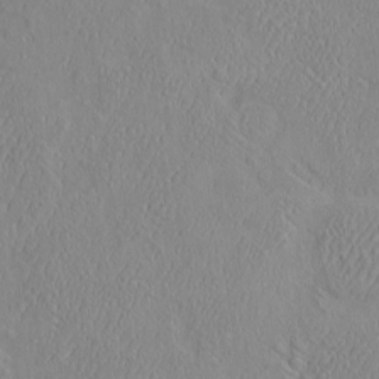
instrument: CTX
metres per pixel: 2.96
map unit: eHh
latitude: -3.1809
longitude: 19.2754
